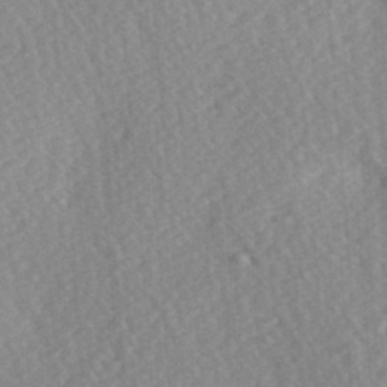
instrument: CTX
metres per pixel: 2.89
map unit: Hve
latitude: 2.9136
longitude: -123.9528
